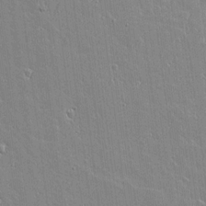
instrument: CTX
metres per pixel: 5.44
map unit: lAvf
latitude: 16.7246
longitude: -127.5371
